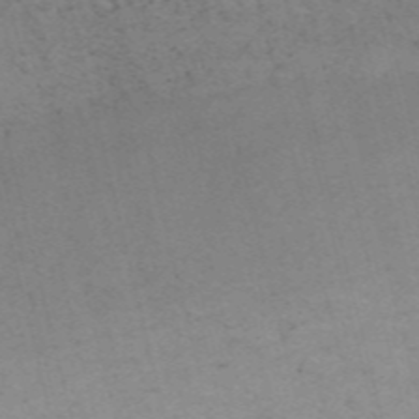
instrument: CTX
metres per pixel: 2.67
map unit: HNb
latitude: -55.3321
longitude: -47.5371
